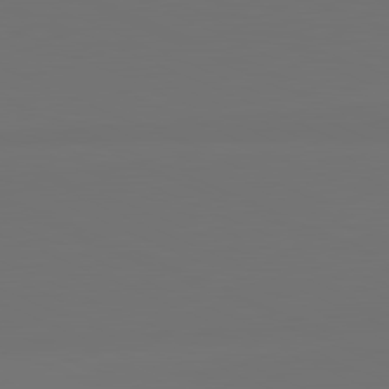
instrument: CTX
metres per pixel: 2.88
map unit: lApd
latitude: 81.7261
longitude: 147.9367
